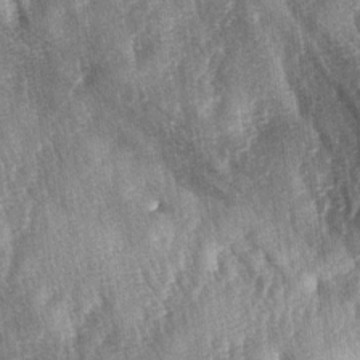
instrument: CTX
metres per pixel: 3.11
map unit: lAa
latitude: -4.9919
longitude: -126.5357
